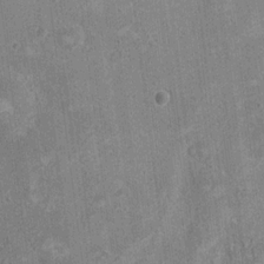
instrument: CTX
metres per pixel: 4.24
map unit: Ht
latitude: 3.1025
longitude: -19.2537
